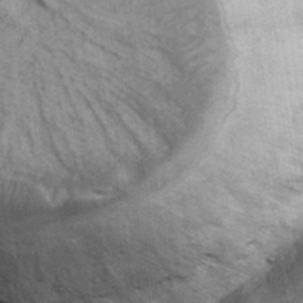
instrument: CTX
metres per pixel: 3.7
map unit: eHh
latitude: 38.0822
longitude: -66.9702
